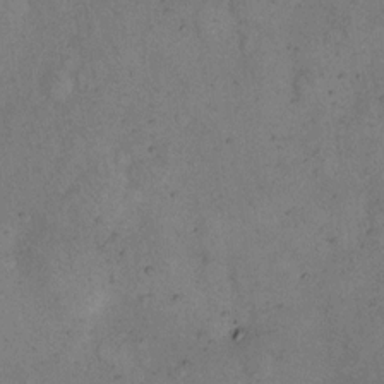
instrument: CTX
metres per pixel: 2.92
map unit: eHh
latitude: 15.7828
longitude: -63.3482
